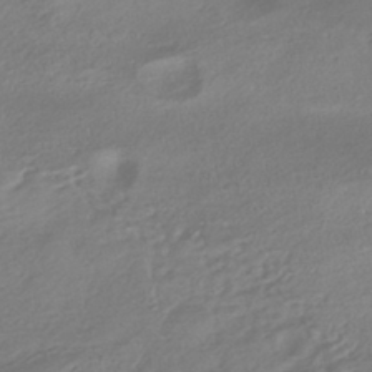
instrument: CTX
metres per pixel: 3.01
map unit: HNhu
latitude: -41.0675
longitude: 91.8990
